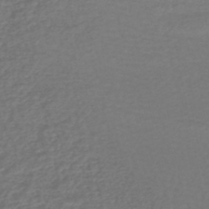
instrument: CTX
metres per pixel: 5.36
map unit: HNhu
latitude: -47.5588
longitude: 96.8219
